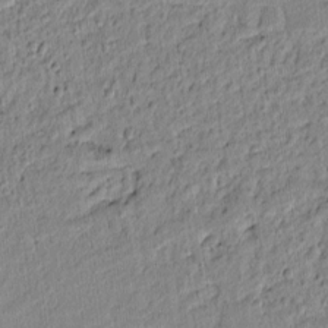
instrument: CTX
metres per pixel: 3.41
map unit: lAvf
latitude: 6.6490
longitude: 166.0472
